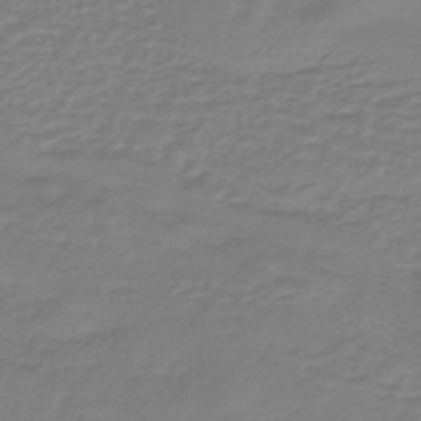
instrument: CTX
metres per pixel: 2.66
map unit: lHb
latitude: -42.5384
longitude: 63.3509
